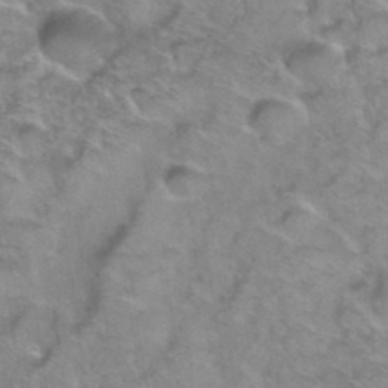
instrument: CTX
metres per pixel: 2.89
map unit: Hto
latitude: 38.5168
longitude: -45.2159
